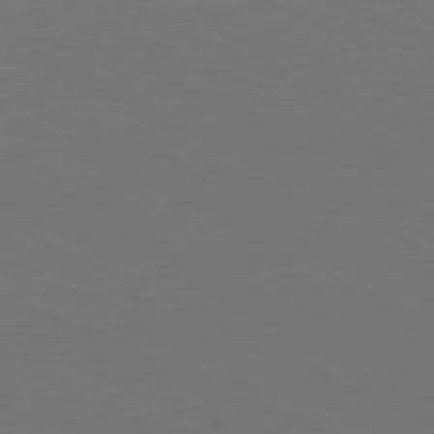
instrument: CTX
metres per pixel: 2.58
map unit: Hpe
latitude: -81.8989
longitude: 19.6533
